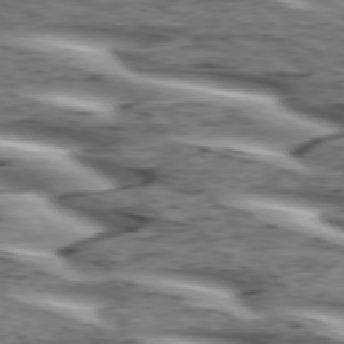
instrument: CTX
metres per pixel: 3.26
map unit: lApd
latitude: 74.3656
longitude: -59.3860
